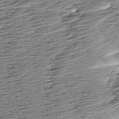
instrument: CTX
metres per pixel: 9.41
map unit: Aa
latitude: 8.3656
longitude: -138.3089
